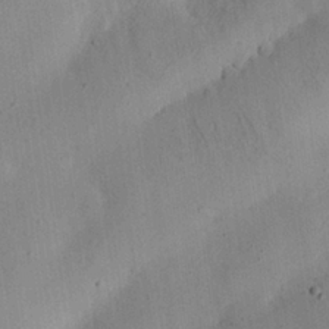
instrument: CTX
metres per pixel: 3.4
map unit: eHh
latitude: 25.2914
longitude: -68.9892
